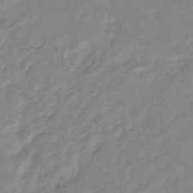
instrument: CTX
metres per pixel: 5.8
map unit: eHb
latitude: -36.8219
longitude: 75.4644
